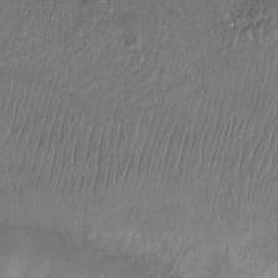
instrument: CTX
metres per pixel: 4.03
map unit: Aa
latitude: -13.2187
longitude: -67.0458
